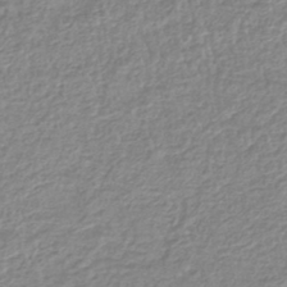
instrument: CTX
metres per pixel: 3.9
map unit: lHb
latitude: -42.1416
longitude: 70.8030
